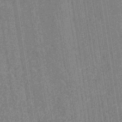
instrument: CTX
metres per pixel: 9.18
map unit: HNb
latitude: -38.7841
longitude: 50.1228
